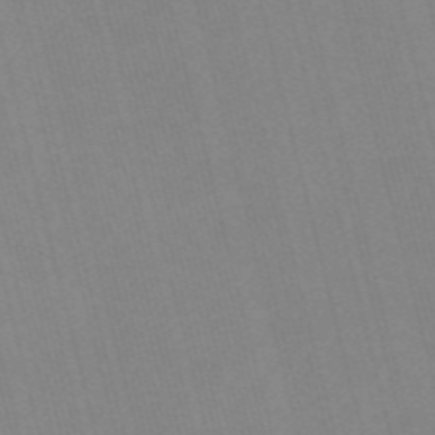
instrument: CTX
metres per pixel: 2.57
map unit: HNb
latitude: -54.7841
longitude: -45.2537
